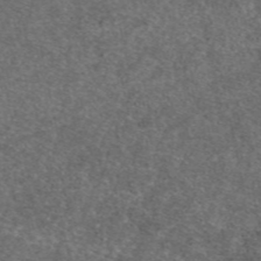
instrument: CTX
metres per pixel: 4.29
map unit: eAb
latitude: 47.5749
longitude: 107.6155
